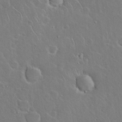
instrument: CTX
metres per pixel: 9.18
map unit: Hto
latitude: 19.4804
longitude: -49.3671
